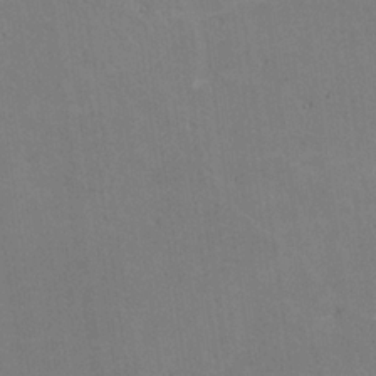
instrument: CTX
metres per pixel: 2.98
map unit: lHvf
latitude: -9.8233
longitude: -102.1955
